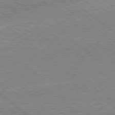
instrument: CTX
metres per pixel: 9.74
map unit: lApd
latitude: 78.9514
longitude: -156.8569
